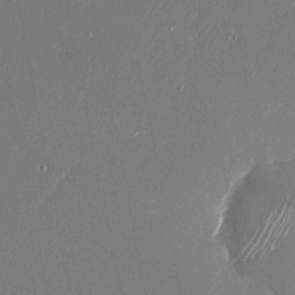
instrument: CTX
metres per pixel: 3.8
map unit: Nhu
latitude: -23.8800
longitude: -72.4979
